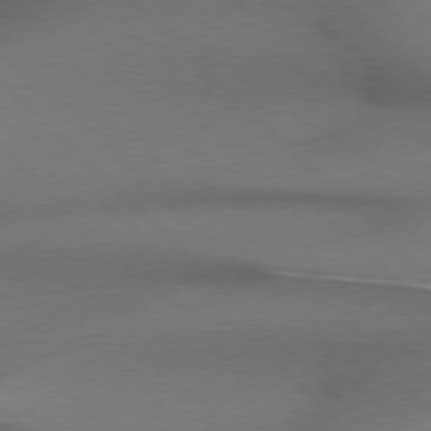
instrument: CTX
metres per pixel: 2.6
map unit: Hpe
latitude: 77.2537
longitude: -156.1955
